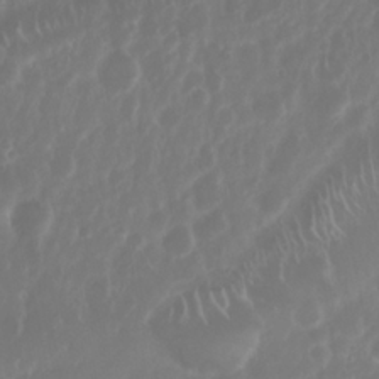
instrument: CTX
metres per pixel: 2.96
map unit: Nhu
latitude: 25.3292
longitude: -62.2334
